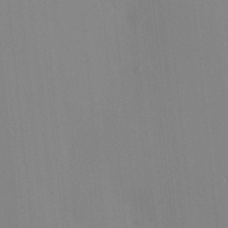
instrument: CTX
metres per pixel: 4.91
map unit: HNhu
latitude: 6.5546
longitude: 1.8423
